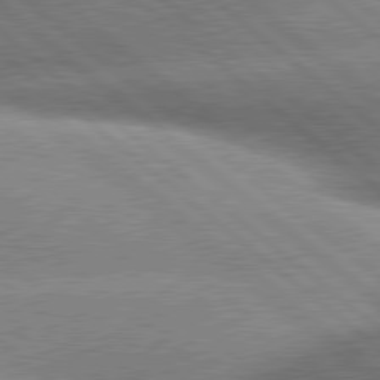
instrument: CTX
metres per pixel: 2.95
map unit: lApd
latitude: 79.9150
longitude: -148.4223
